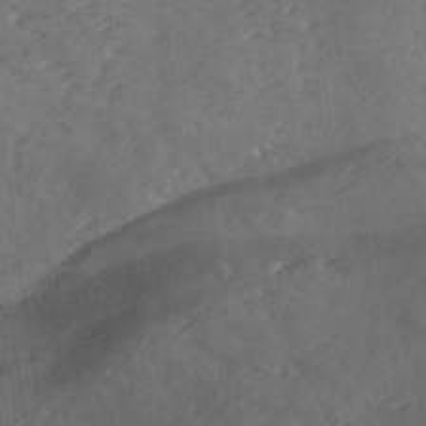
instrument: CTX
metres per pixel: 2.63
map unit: Ave
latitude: 18.5356
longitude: -131.7450
